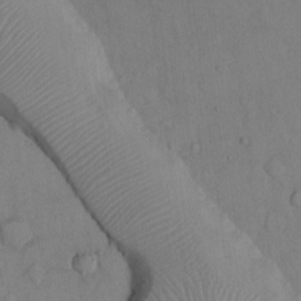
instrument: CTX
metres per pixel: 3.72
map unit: Hto
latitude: 13.0648
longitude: -56.5734
